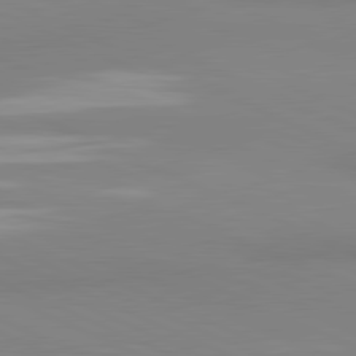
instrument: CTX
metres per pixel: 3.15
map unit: lApd
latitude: 81.5749
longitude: 178.2550
